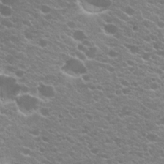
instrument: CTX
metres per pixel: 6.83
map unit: Hto
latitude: 20.2145
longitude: -35.0836
